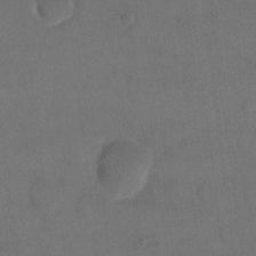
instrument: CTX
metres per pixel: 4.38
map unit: eHh
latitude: 18.7813
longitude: -64.9325
